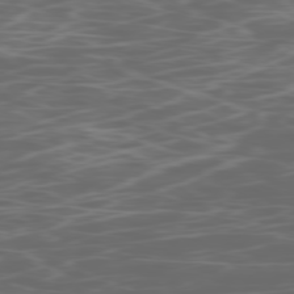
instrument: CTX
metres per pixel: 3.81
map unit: Ap
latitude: -78.8030
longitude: -75.2537
